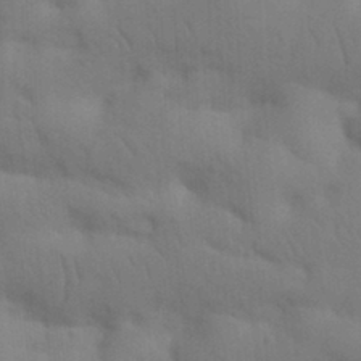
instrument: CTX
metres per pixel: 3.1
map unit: Nhu
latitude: 21.6883
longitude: -73.8773
